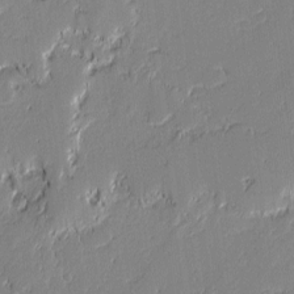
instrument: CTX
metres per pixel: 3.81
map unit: lAvf
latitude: -0.4818
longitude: -108.5923
